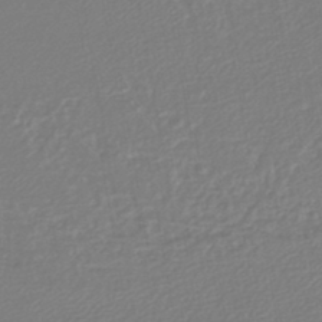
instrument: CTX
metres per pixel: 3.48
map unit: lHb
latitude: -45.1431
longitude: 59.9367
